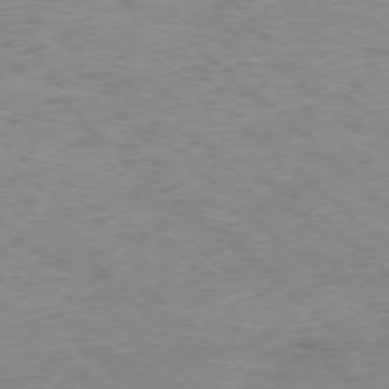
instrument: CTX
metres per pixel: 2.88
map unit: Ap
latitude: -77.5210
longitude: -92.8569
